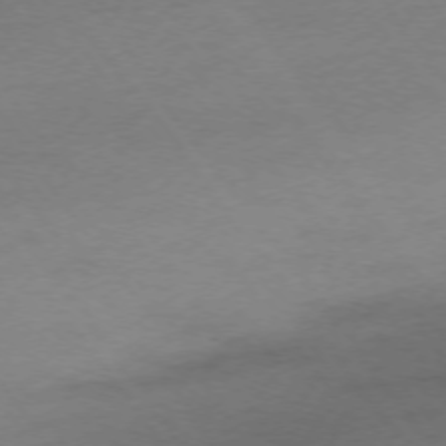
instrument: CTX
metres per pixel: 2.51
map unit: Ap
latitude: -74.8219
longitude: -79.4616
